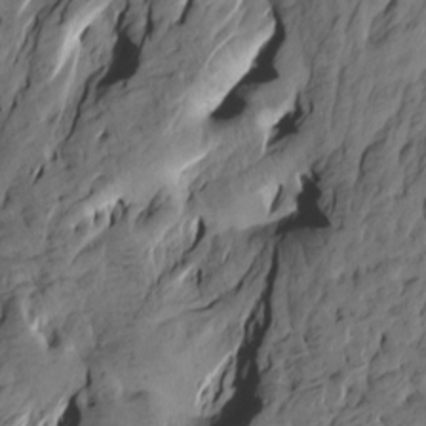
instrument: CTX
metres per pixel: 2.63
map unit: Htu
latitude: -3.8800
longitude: -175.8394
